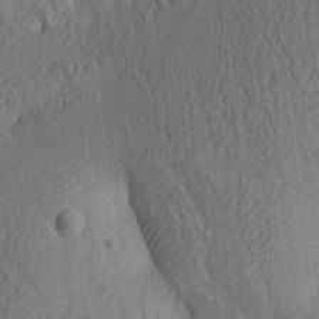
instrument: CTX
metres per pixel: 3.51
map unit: lAa
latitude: 4.4223
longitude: -116.2712
